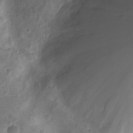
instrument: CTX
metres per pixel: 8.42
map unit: Ht
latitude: -11.7289
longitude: -24.4601
